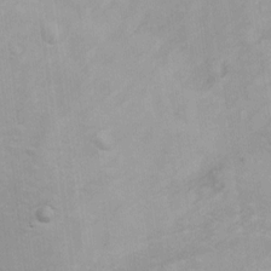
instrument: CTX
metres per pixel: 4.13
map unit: Hto
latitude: 11.3293
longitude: -35.9150
